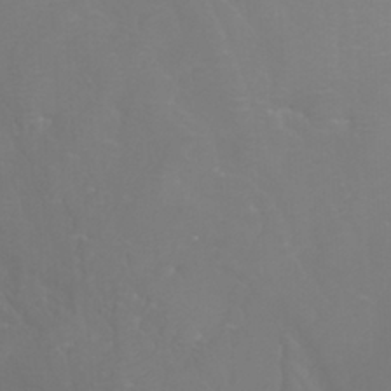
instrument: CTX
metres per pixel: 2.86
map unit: Nhu
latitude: -7.8422
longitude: -75.3293
